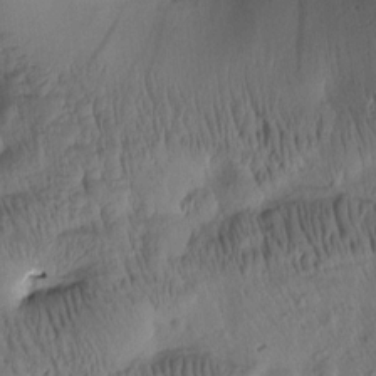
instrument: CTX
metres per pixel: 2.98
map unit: Htu
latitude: 2.4223
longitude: 178.5384
